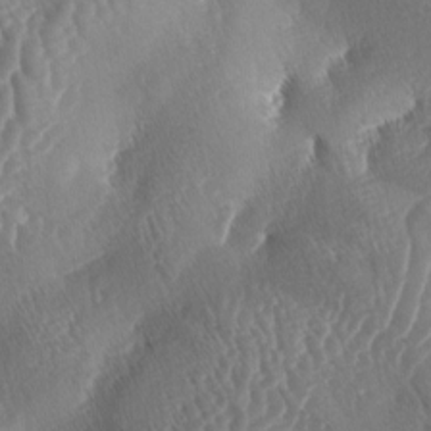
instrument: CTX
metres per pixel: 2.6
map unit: lAa
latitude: -5.0675
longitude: -128.4979
